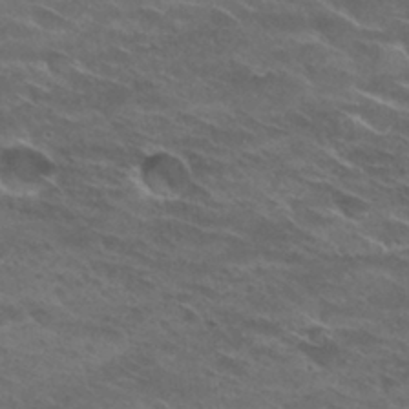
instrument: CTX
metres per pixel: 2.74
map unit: Hto
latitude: 29.7638
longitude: -44.1578
